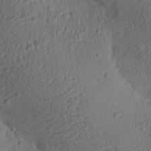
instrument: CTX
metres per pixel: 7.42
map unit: Aa
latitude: 27.6127
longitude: -137.6505
